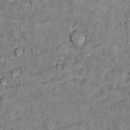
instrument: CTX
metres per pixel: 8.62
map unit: Ht
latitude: 11.3293
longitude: -33.8205
